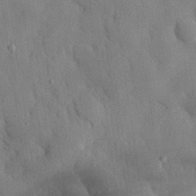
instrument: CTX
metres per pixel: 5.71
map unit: eHh
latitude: 30.4412
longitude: -76.3278
